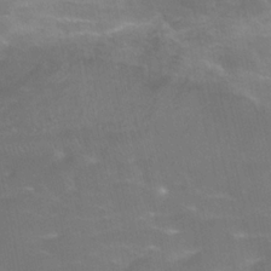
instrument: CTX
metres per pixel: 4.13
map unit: Hve
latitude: -30.2172
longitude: 95.1053
